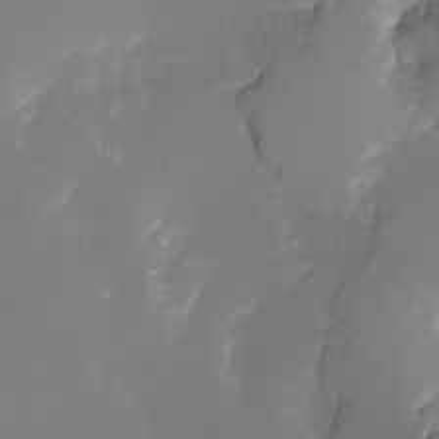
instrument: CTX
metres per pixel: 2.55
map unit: Ht
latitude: -10.4062
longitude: -35.7827
